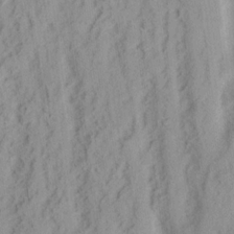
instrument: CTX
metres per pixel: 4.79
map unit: Nhu
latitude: 15.8395
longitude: -73.6316
